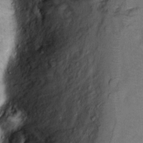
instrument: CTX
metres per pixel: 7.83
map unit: Ht
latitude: 9.8772
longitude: -32.4790
